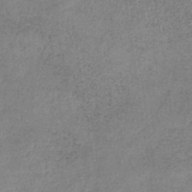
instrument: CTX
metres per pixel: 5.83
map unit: HNb
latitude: -33.6911
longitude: 53.9745
